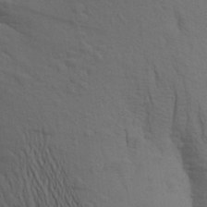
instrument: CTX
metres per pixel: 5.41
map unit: Aa
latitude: 25.1970
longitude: -148.8191
